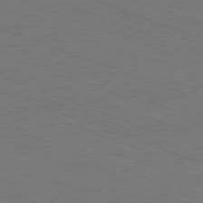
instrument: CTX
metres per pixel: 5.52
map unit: Ap
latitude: -81.1431
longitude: -74.2712
